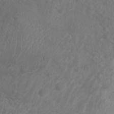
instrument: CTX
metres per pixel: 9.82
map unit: Nhu
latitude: 7.4804
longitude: -19.7449
